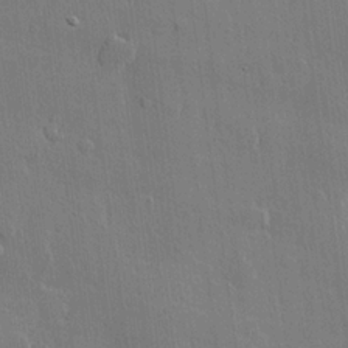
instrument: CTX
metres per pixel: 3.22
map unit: lHvf
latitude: 21.6127
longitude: 146.7463
